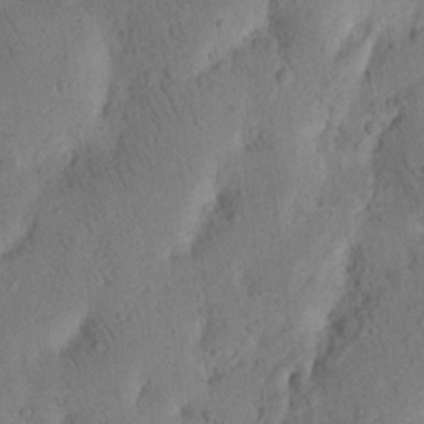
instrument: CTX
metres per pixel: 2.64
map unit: Nhu
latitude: 16.4979
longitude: -75.6316
